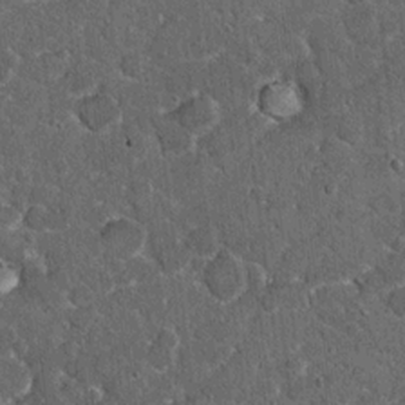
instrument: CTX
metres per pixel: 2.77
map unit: Hto
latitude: 15.8395
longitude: -34.6490
